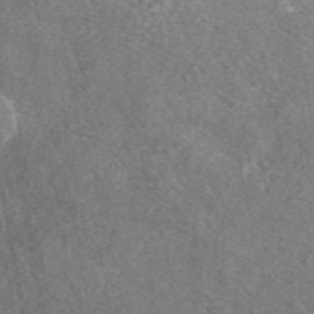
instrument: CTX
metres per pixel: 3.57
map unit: eAb
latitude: 48.2522
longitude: 111.8611
